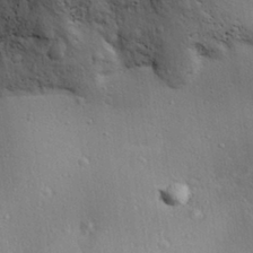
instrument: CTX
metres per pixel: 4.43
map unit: Aa
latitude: 31.0270
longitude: -144.8947
